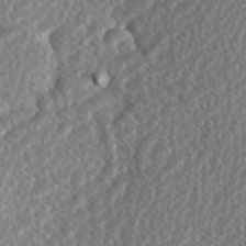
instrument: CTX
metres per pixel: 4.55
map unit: Hve
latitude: 1.5182
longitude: -123.7261
